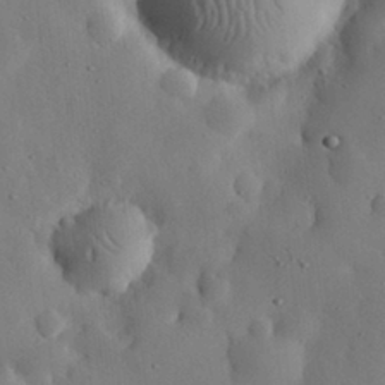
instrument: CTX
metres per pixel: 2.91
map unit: eHh
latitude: 30.3279
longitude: -77.8583
